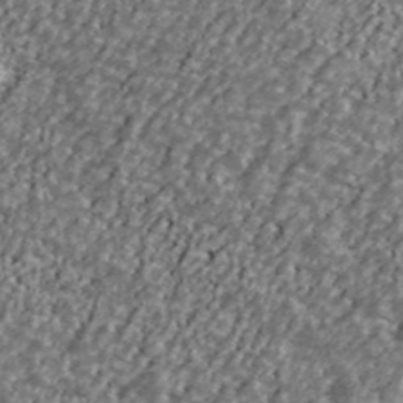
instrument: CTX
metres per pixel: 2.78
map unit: Ave
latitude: 40.7057
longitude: -111.7639
